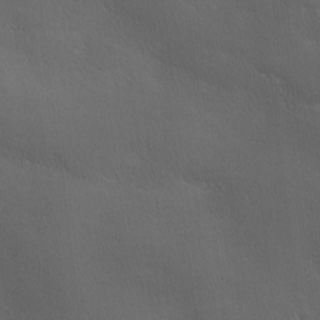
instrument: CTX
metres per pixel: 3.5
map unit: Ave
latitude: 0.8002
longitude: -114.0444
